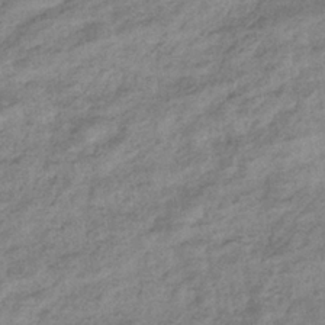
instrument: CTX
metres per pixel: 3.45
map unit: eHb
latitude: -36.4062
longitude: 80.3307
